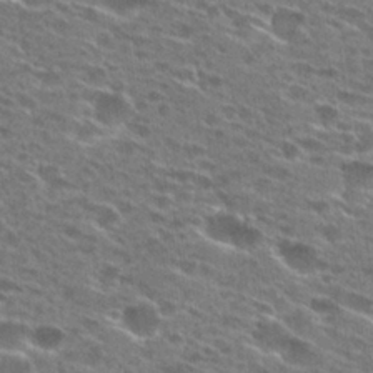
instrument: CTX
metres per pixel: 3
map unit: Hto
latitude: 27.8583
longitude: -46.2145
